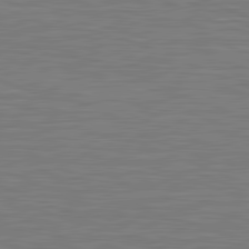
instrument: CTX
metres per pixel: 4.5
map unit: lApd
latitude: 81.7639
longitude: -171.5938
